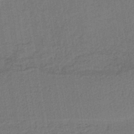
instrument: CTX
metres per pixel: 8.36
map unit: lHb
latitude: -42.5195
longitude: 60.9542
